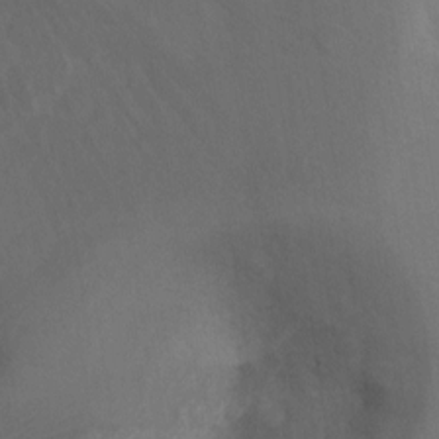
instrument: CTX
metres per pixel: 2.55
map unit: Ht
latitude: 2.4034
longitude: -25.9150
